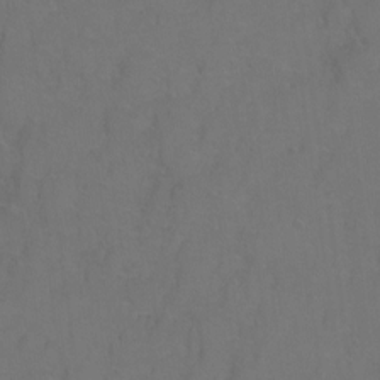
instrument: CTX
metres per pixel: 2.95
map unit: Hto
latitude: 3.4804
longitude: -32.6679
